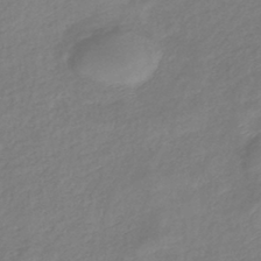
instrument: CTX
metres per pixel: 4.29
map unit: eHb
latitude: -42.0283
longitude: 81.9556
